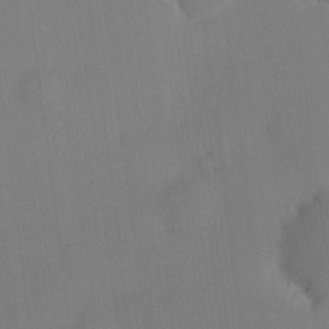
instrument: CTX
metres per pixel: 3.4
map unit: HNhu
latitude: 8.1956
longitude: 16.2173
